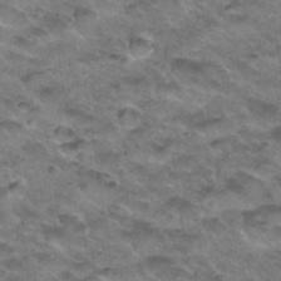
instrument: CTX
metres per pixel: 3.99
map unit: Hto
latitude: 34.2711
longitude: -48.8380
